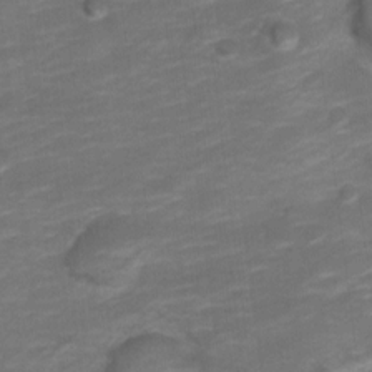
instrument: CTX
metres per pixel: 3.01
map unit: Nve
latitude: -17.8990
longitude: 109.2565
